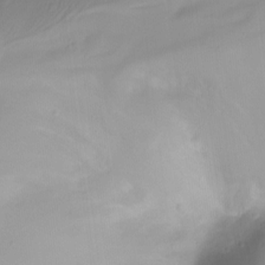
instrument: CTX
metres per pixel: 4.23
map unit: Nhu
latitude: -12.7463
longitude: -61.1214
